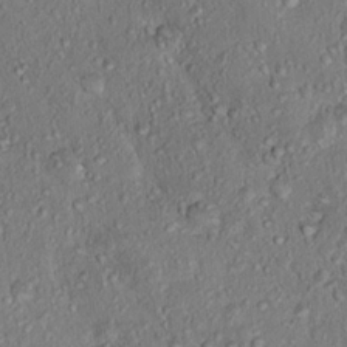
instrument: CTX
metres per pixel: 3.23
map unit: Nhu
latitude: 15.7261
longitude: -30.2334
